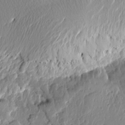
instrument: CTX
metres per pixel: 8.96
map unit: Htu
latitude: -0.9164
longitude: -178.4412
